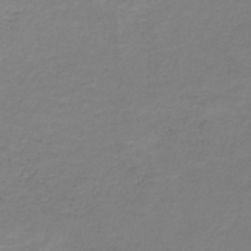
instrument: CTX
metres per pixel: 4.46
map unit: HNb
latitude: -35.1998
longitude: 53.2753
